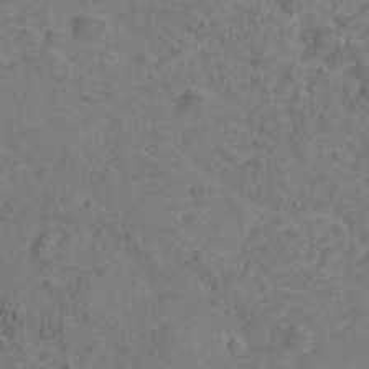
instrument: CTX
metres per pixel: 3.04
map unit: Hve
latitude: -27.8989
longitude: 91.8612
